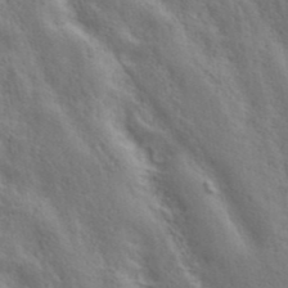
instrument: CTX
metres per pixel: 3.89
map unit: ANa
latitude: 42.4979
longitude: 49.8612
